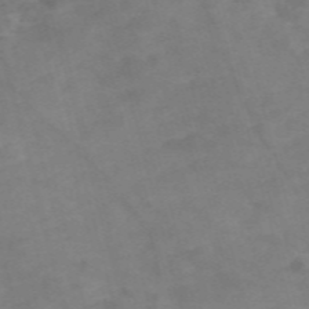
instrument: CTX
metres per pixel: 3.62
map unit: Nve
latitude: -58.6329
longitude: 51.2754
